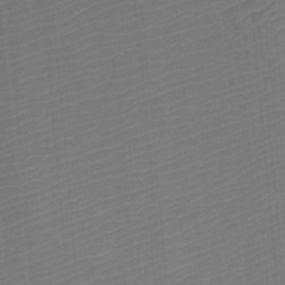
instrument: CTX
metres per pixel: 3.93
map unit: Htu
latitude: -11.7289
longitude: -71.5938
